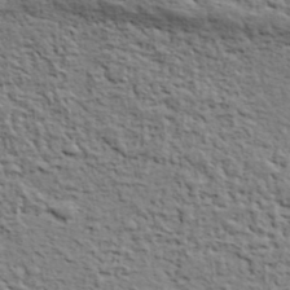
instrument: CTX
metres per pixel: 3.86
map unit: eHh
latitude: 37.7450
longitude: -82.0444
